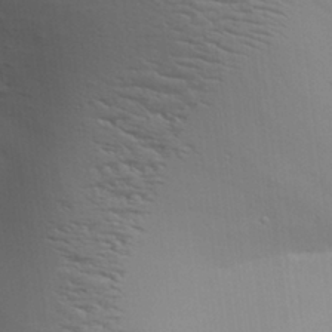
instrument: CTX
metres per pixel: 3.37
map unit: Aa
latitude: 26.7813
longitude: -138.3089
